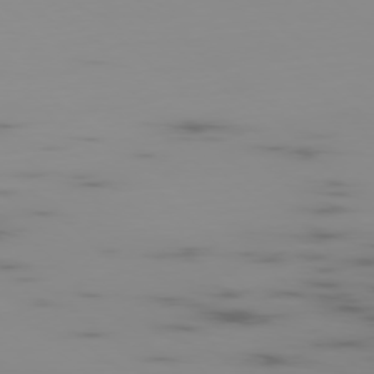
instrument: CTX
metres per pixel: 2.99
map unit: Ap
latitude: -77.5399
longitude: -63.2348
